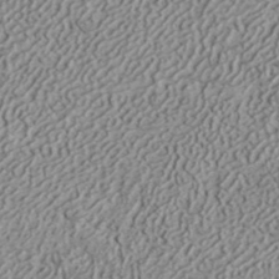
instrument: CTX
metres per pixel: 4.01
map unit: ANa
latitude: 41.3859
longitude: 30.4062
